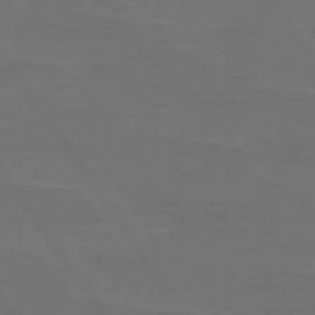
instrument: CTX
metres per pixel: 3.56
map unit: lApd
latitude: 74.6491
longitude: -56.6490
